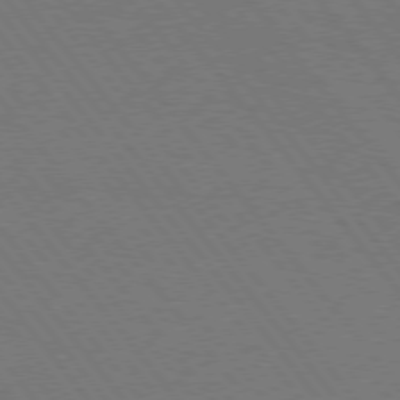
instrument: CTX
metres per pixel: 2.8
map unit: Hpe
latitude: 74.9703
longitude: -138.2522
